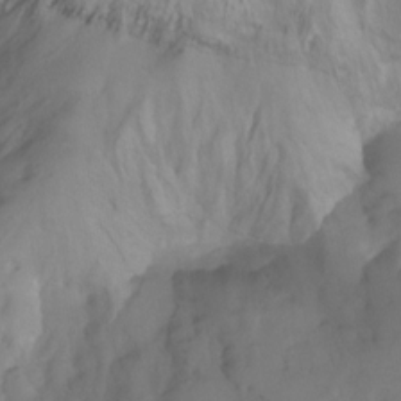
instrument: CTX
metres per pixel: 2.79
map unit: Htu
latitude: -7.1809
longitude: -47.6505
